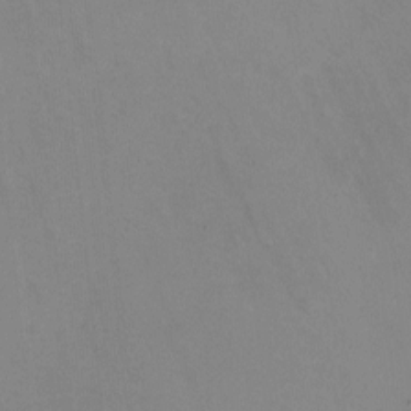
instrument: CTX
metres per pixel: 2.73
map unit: HNhu
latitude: -1.2565
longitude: -3.0269
